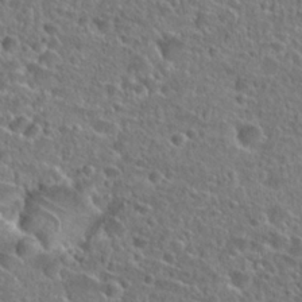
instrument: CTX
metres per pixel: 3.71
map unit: Hto
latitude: 25.1403
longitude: -46.1956
